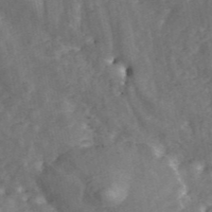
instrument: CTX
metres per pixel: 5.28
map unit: ANa
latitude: 44.8002
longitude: 46.5951
